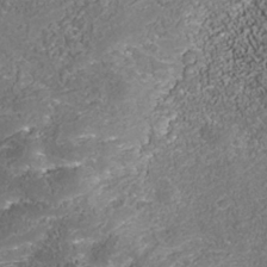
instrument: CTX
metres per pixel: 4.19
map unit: Nhe
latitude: -38.0661
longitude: -87.6883
